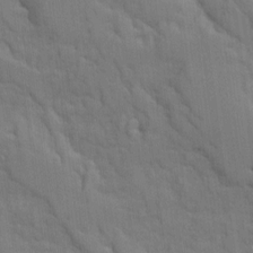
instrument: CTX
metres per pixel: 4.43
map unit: Ave
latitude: 9.5938
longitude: -102.6301
